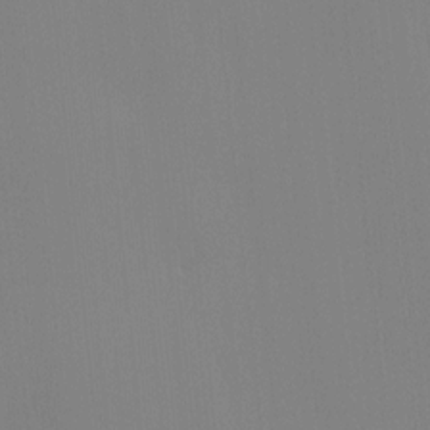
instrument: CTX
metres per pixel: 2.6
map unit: Ave
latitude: 2.8191
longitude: -112.8002
